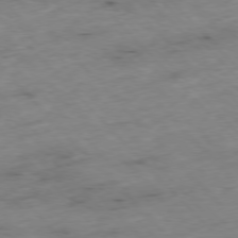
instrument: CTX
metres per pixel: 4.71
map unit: Hpe
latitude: -77.1998
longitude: -17.4615
